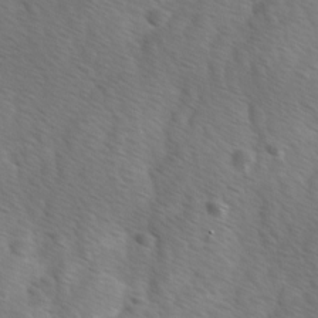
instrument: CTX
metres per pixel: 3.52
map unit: Ave
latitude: -0.2173
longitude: -112.8758
